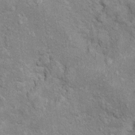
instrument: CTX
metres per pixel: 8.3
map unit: Hto
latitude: 10.4034
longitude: -37.1214
